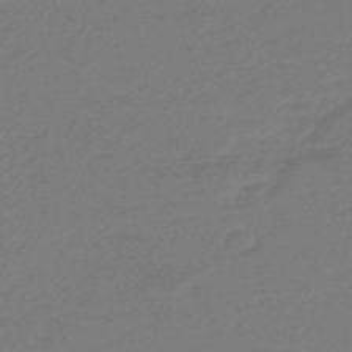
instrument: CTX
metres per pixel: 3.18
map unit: HNhu
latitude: -46.8597
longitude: 89.6533
